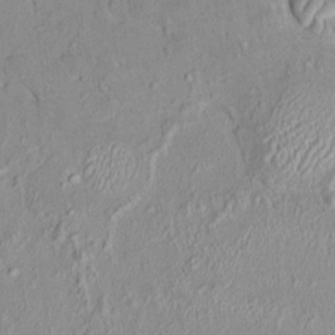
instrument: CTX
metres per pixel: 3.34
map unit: HNhu
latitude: 4.8947
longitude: 3.4076
